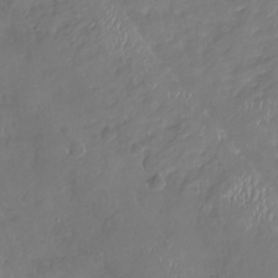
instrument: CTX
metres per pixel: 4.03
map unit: Nhu
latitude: -19.1053
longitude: -57.3670
